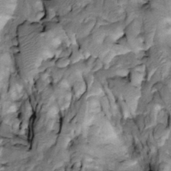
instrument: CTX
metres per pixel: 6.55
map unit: Htu
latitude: -3.8422
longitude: 150.3117
